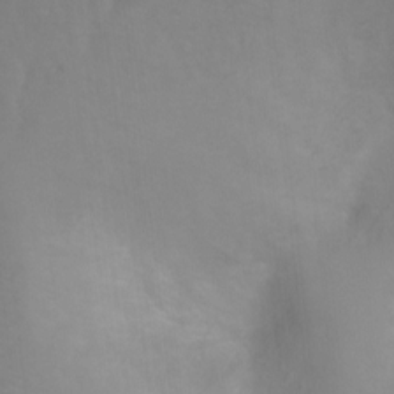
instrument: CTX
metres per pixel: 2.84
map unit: Ht
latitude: -1.4455
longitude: -33.5371
